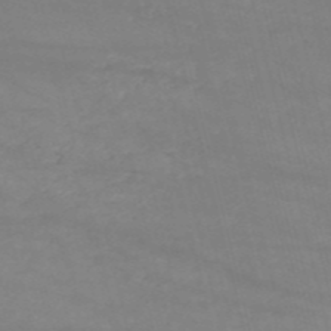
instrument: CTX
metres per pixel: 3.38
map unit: HNb
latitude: -53.1053
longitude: -37.5749
